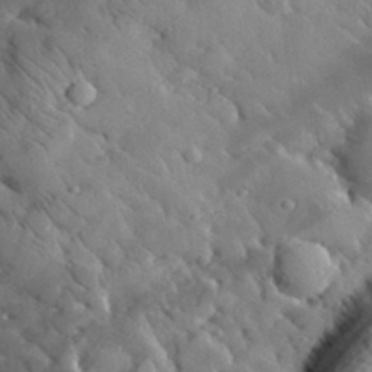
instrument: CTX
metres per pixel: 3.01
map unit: lHvf
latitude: 32.5735
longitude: -84.7624
